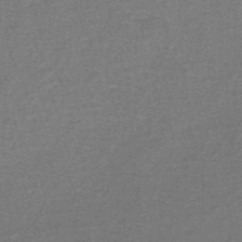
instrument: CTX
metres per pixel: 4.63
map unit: lHb
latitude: -43.7477
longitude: 55.8045
